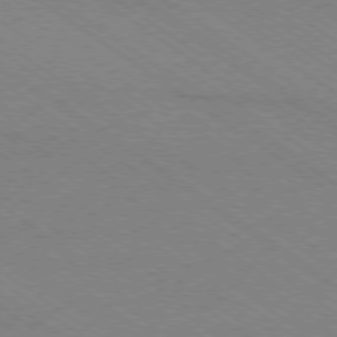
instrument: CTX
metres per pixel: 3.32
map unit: Ap
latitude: -78.8408
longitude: -85.5371
